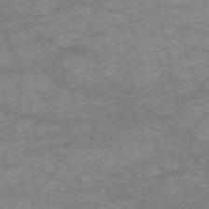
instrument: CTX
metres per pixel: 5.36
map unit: HNb
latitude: -54.0661
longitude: -43.7639
